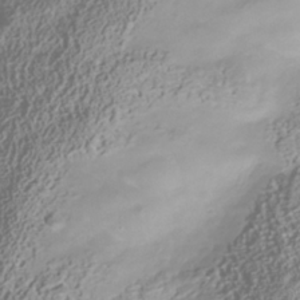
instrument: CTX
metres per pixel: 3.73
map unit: Nhu
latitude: -40.7085
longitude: -86.2900
